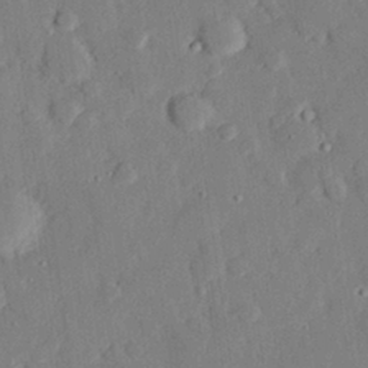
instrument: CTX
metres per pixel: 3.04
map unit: eHh
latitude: 28.8002
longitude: -81.1592
